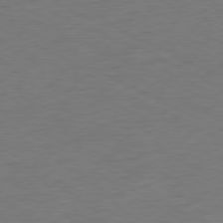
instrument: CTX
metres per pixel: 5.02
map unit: Ap
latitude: -77.4076
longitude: -73.8584
